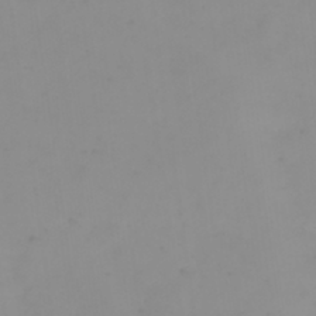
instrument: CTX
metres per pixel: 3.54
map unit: eHh
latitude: 23.8772
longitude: -65.0458
